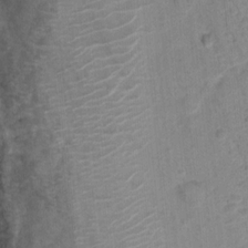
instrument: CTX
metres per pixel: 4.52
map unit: Nhu
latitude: 4.6301
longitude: -17.9528
